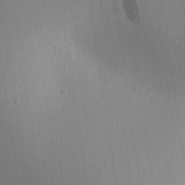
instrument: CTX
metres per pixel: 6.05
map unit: Aa
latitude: 27.0081
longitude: -137.8961
